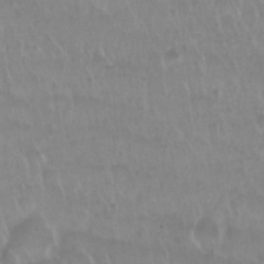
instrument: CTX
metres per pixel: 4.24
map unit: Nhu
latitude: 29.5560
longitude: -56.0255
